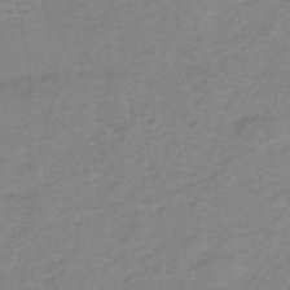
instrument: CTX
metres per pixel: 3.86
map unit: eHh
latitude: -45.6722
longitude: -29.7072
